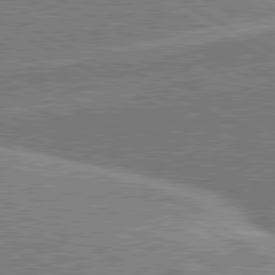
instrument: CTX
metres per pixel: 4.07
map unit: lApd
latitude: 81.0836
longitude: 142.8596
